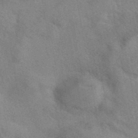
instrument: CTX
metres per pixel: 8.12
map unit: eAb
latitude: 41.7071
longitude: 107.7478
